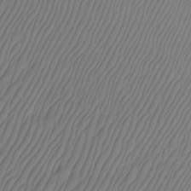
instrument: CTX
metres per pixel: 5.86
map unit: Htu
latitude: -12.6330
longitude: -48.2711
